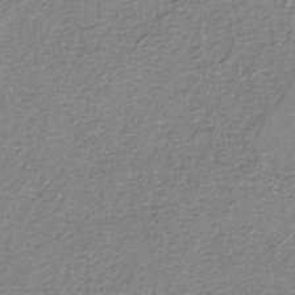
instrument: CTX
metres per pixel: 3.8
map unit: eAb
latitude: -38.2551
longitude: 51.4643
